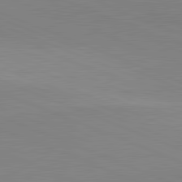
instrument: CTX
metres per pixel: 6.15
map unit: lApd
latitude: 81.9150
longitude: 137.5021
